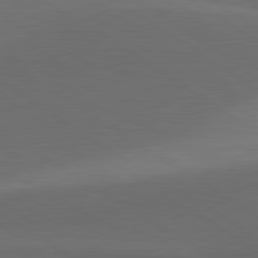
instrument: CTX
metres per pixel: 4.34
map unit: lApd
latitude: 80.9892
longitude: 161.1431
